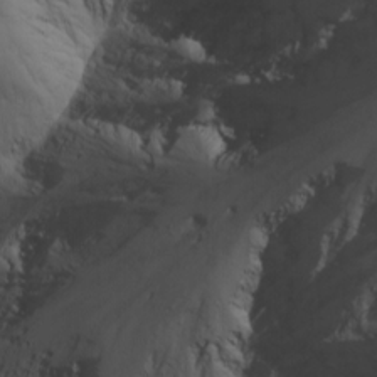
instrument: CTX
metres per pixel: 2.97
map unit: Nhu
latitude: -8.6140
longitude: -66.0255
